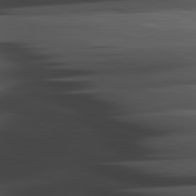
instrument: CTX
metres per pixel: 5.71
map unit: lApd
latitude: 82.1766
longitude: -144.5168
